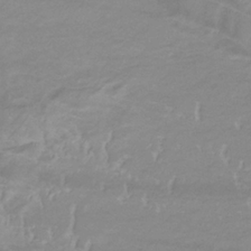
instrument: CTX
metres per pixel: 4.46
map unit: lHb
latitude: -33.8234
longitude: 70.3495
